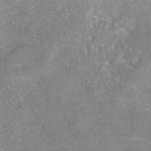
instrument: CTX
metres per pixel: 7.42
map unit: Nhe
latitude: -38.6141
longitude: -119.3292
